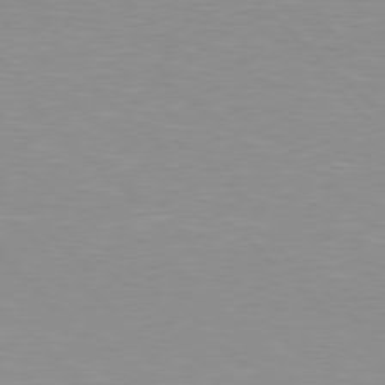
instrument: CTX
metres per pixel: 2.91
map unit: Hpe
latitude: 77.7827
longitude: -160.8569
